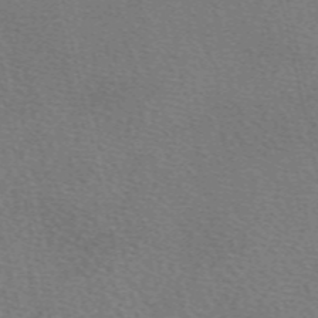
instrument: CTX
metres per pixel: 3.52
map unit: eAb
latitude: 50.8758
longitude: 110.4440
